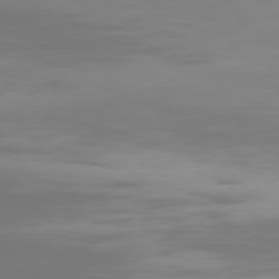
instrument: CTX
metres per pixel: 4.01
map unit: Hpe
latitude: 76.5168
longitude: -135.8961
